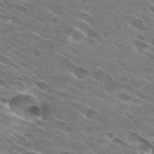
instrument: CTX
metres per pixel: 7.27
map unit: Hto
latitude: 29.3481
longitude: -43.5938
